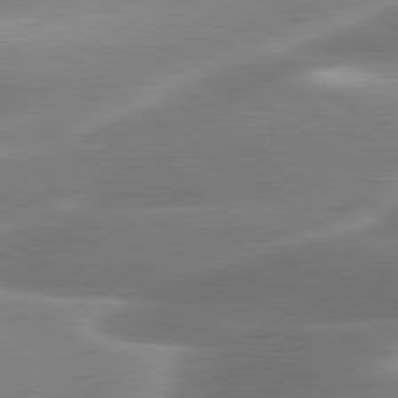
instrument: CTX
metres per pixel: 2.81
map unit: lApd
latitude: 79.9906
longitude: -119.1781
